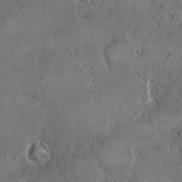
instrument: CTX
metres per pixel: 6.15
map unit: Hto
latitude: 16.4979
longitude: -59.6694
